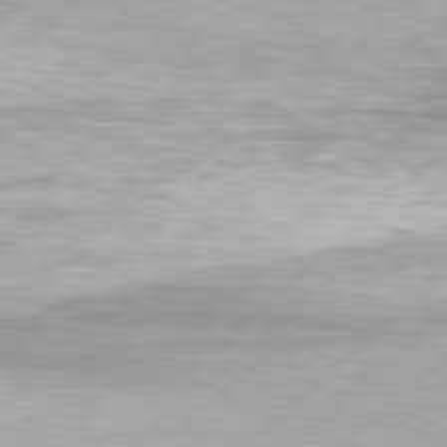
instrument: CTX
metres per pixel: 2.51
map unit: Hpe
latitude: 77.7827
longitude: -131.0837
